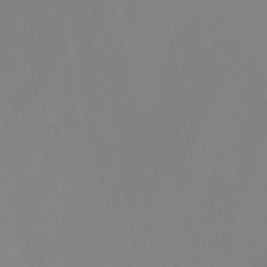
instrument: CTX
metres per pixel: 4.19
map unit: Ht
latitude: -13.6155
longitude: -51.6127
